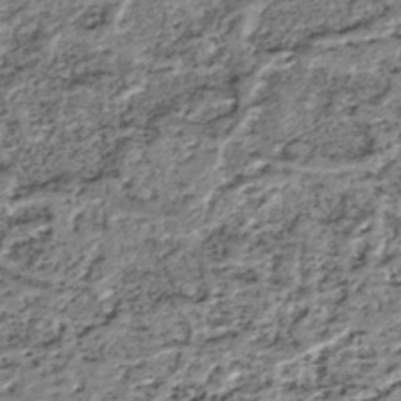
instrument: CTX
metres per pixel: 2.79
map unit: HNhu
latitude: -44.3873
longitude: 106.2362
